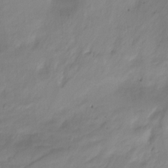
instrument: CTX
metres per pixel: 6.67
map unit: Nhu
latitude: -12.0850
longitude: -63.6694
